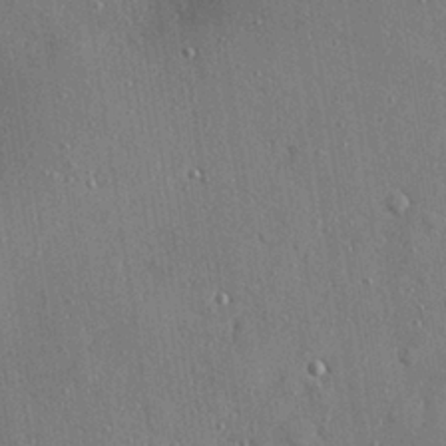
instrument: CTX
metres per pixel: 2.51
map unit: Hve
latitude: 27.6127
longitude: -90.2334
